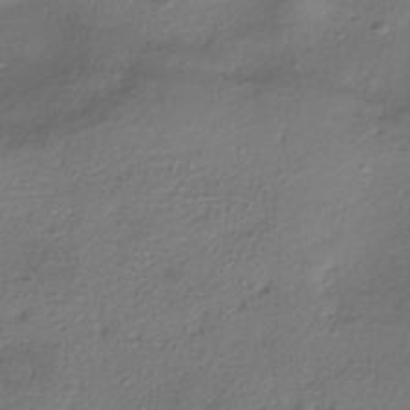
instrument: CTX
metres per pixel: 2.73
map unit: eHh
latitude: -41.8233
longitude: 122.5007
